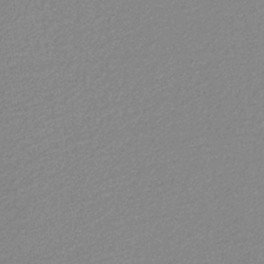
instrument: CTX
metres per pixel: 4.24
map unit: eAb
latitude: -38.3684
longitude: 52.0094
